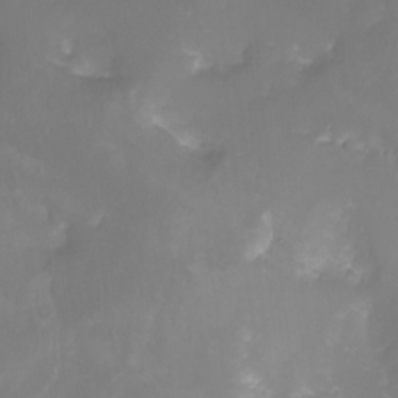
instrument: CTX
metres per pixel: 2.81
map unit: eHh
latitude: -3.4643
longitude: -76.1200
